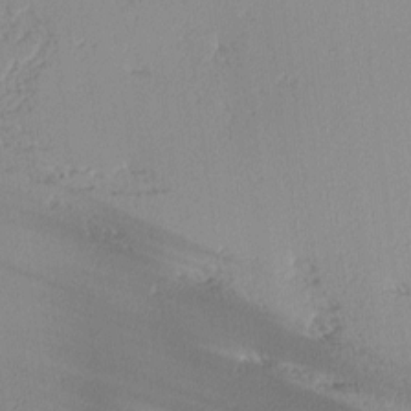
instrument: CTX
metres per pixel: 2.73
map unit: Hve
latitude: 3.1025
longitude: -122.3089
